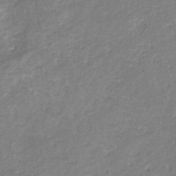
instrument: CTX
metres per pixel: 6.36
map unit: eHb
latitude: -31.6911
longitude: 67.1431
